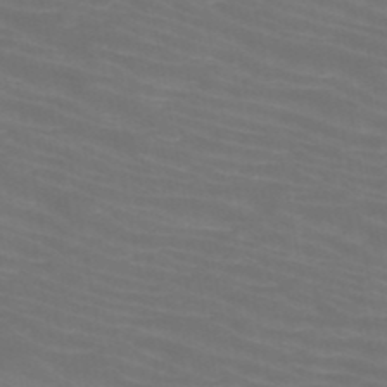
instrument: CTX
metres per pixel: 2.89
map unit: HNb
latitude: -49.9178
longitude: -50.4790
